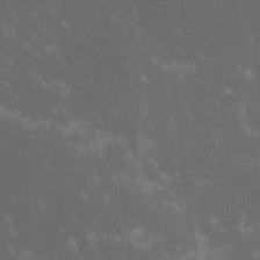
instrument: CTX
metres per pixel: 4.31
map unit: lHvf
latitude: -14.0283
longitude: -103.2348
